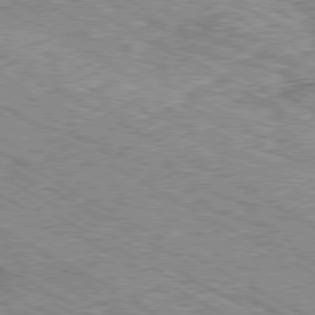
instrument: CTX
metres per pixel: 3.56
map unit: Ap
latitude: -80.3684
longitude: -48.1956
